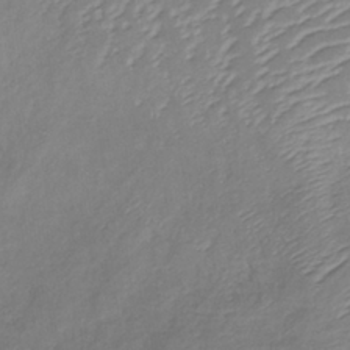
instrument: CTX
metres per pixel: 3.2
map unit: lHb
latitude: -37.0675
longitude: 72.7841
